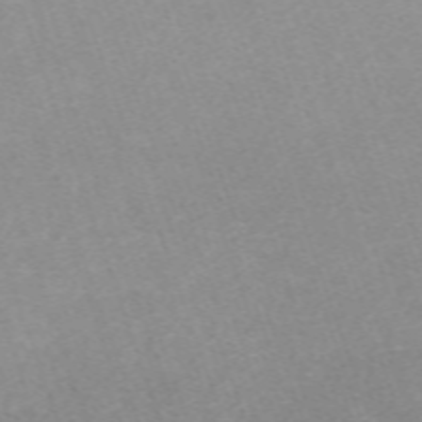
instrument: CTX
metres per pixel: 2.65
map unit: eHh
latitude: -64.8408
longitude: 50.4251
